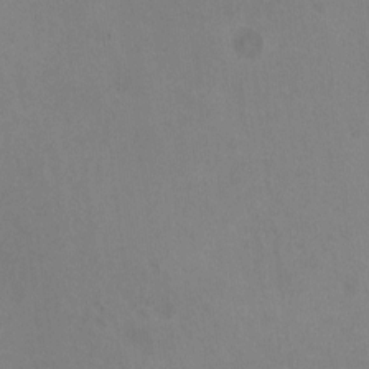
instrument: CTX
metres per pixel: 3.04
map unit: HNhu
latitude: -1.2754
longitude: -2.2144
